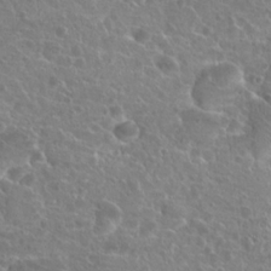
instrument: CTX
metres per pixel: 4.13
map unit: Hto
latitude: 20.5168
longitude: -40.6679
